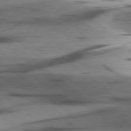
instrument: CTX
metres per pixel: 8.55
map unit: lApd
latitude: 78.4790
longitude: -50.5734
